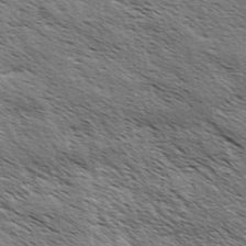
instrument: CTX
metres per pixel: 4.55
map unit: Hve
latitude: 31.5938
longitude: 149.8234
